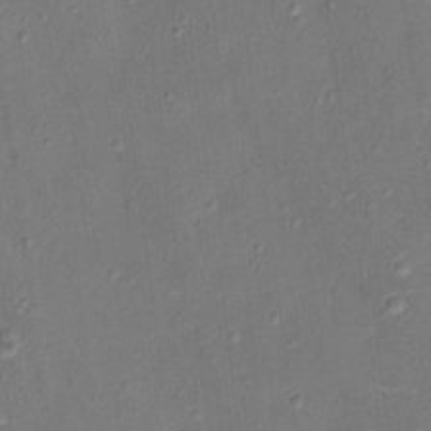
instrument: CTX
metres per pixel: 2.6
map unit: Ht
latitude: 12.9325
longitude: -38.8758
